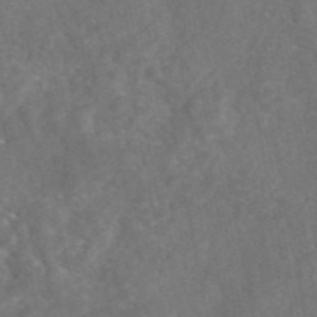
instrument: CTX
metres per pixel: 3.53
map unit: eAb
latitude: 47.3671
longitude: 127.5777
